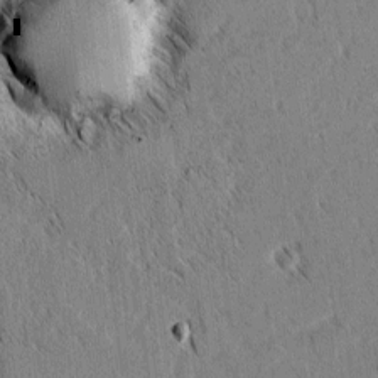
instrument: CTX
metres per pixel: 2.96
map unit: lAvf
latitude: 1.8016
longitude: -106.0633
